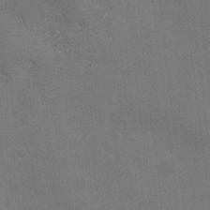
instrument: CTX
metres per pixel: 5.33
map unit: Ave
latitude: -7.7666
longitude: -121.1403
